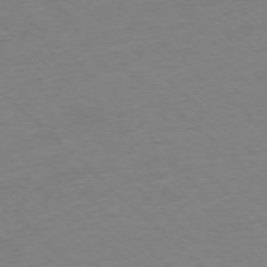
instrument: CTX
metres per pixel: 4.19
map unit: Ap
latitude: -77.1620
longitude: -97.1970
